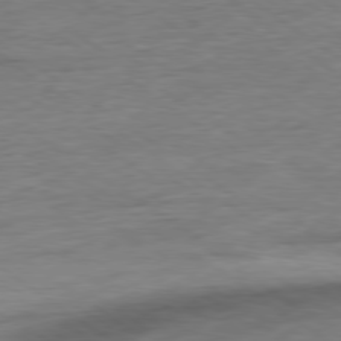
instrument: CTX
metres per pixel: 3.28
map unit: Ap
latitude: -80.0850
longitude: -80.1200
